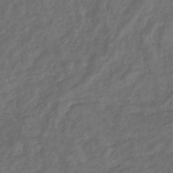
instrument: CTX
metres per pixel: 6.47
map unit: eHb
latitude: -32.8219
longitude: 72.2172
